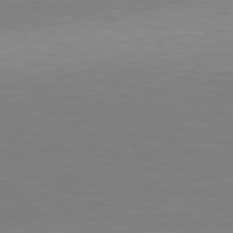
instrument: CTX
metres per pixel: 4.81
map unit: Hpe
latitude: 78.5357
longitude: -167.5938
